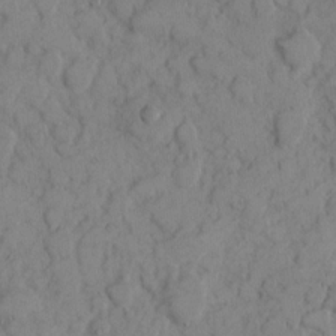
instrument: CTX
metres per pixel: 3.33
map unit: eHh
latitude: 8.1389
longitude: -64.6301
